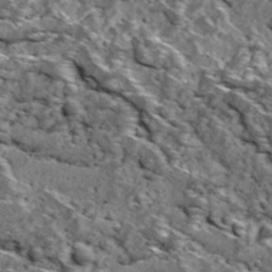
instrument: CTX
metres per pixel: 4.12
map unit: Ave
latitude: 18.6490
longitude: -134.6679
